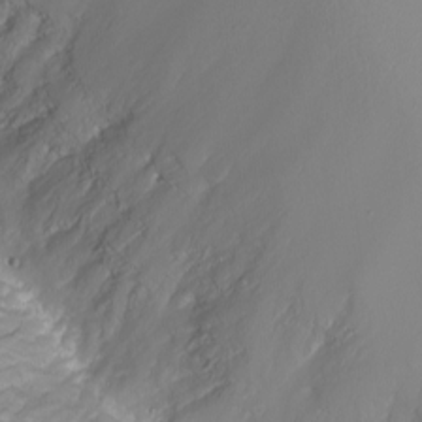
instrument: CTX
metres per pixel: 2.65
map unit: Nhu
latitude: -8.2739
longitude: -83.4048
